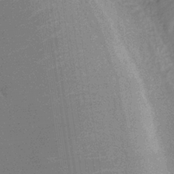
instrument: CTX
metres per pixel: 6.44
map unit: eHb
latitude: -34.3495
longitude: 73.3887
